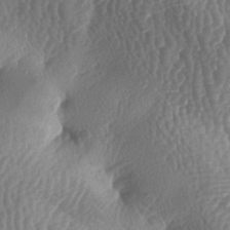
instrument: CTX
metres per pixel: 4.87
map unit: lAa
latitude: -6.4251
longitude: -128.2333
